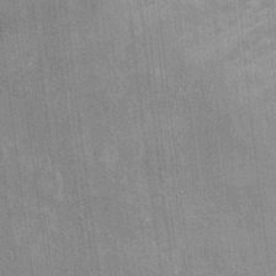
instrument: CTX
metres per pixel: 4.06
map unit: Hto
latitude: 14.6491
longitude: -34.3845
